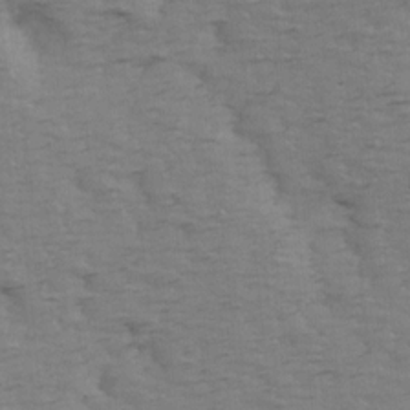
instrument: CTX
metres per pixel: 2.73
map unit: Ave
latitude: 14.1956
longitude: -105.2348
